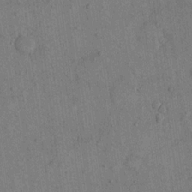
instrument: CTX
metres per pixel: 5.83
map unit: eHh
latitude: 15.5183
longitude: -68.2145
